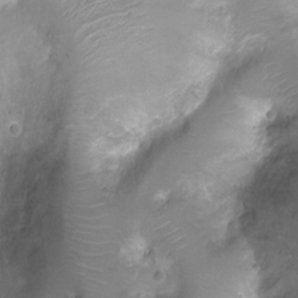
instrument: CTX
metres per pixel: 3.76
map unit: Ht
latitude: -7.3509
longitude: -19.6694
